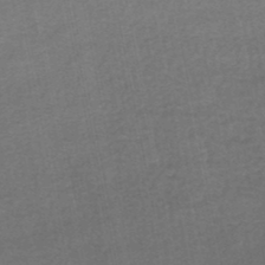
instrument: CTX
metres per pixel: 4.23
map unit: HNhu
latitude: -48.5763
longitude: 101.5021
